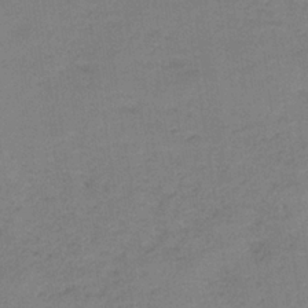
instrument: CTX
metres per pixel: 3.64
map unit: HNb
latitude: -34.6707
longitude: 54.5007
